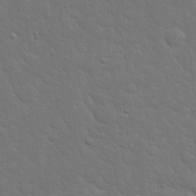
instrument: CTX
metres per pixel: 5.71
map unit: eHh
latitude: 19.7638
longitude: -63.1026
